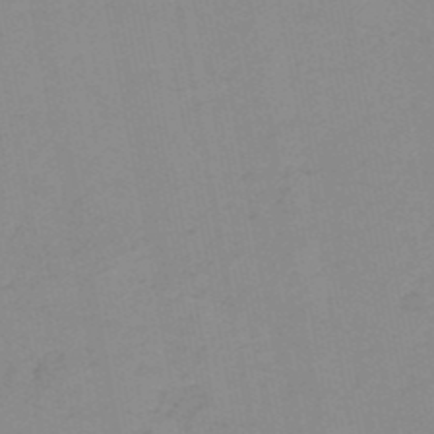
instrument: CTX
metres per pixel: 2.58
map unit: HNb
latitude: -51.4076
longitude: -52.1956
